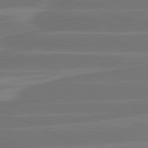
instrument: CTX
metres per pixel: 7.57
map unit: lApd
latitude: 81.5938
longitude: -135.4048
